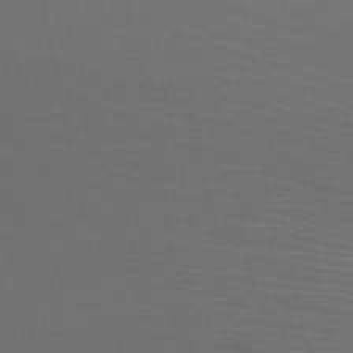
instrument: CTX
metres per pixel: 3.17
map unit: HNb
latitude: -50.4062
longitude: -43.9339
